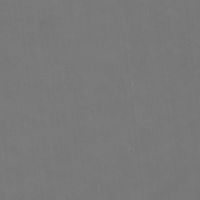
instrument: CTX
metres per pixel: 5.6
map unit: HNhu
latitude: 6.8758
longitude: 8.9731
